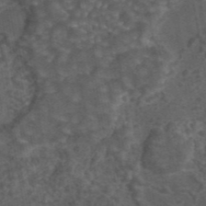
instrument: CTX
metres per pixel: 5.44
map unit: eAb
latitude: 43.9150
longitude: 106.5952
